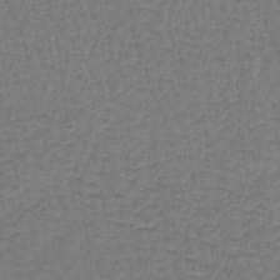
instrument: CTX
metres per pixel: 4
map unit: lHb
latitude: -42.9730
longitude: 64.3684
